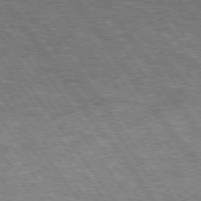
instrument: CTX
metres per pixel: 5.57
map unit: Hpe
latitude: 74.6679
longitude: -150.3089
